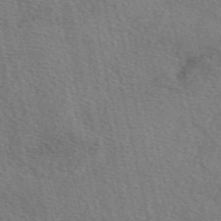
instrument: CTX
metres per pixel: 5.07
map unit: eAb
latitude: 50.4790
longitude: 114.0850
